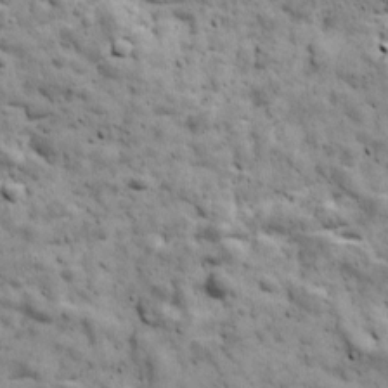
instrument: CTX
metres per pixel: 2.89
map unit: Ave
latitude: 17.4237
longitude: -134.2144
